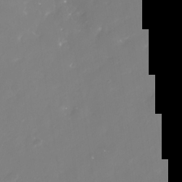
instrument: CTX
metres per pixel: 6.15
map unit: Nhe
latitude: -33.7100
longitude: -88.3846
